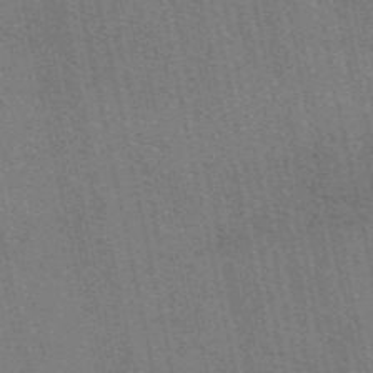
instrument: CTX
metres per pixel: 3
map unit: eAb
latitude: 48.6679
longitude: 106.1606
